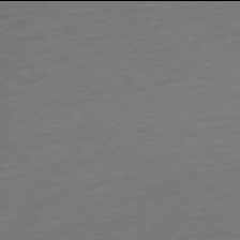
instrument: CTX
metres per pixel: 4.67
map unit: Hpe
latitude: -78.0094
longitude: 13.7478
